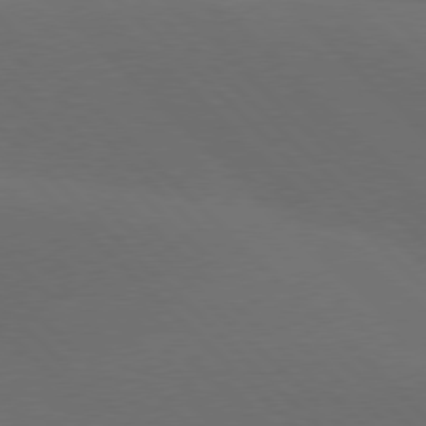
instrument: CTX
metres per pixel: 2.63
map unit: lApd
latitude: 77.7449
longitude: -52.9514
